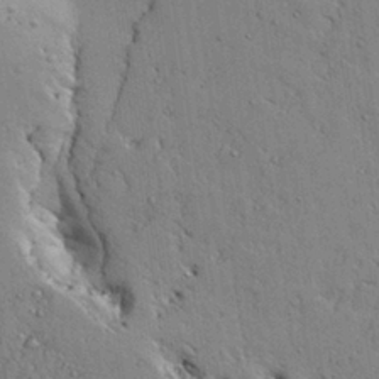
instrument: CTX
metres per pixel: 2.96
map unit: Aa
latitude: 27.3671
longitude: -128.1389
